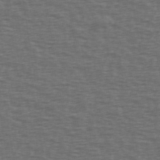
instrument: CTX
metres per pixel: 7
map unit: Ave
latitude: 39.9150
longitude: -113.3670
